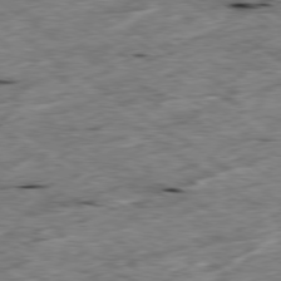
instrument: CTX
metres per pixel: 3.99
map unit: Ap
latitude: -79.5210
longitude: -87.3481
